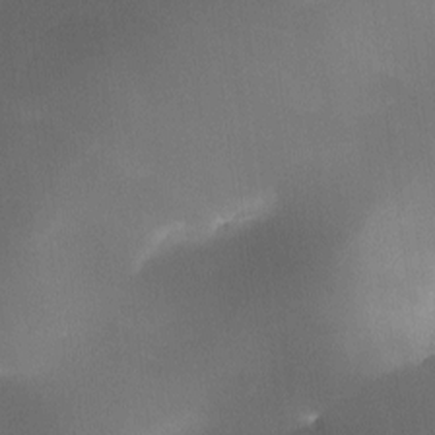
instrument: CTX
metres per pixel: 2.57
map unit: Ave
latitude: -10.6708
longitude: -122.6679
